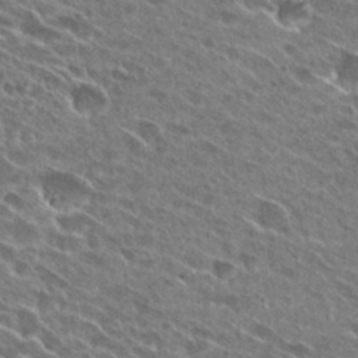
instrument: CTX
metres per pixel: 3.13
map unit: Hto
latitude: 27.2915
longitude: -44.1578
